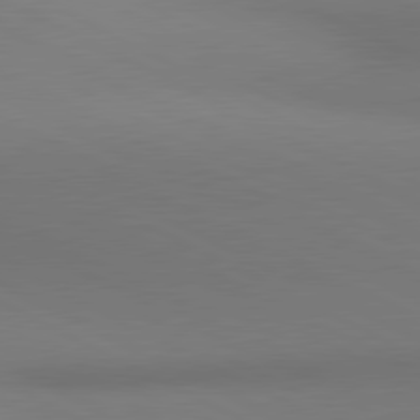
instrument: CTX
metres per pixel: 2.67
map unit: lApd
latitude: 80.9703
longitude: 145.4832
